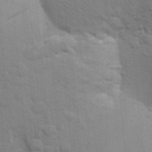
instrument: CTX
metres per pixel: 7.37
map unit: Aa
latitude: 24.4790
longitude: -148.3467
